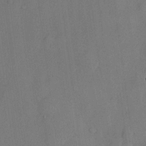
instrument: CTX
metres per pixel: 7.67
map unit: lHvf
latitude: 21.8961
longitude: 145.3699
